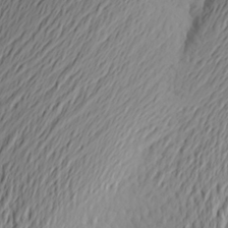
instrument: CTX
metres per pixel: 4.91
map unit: Aa
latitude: 25.2159
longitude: -146.1011
